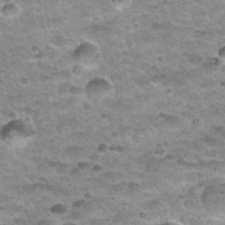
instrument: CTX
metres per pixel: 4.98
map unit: Nhu
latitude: 32.4223
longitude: -52.9136
